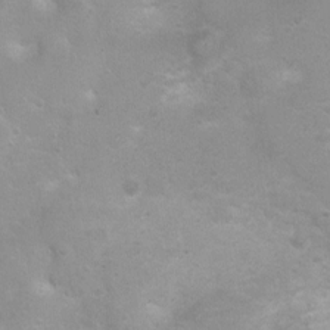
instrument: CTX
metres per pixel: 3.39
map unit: Ht
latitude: 3.6127
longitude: -26.1956
